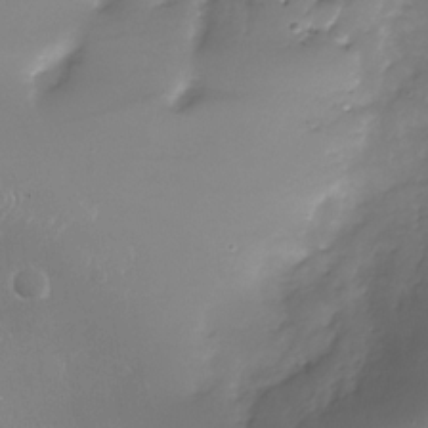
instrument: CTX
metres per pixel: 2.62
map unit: Nhu
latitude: -29.7478
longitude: -64.3278
